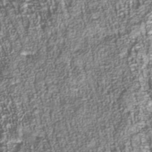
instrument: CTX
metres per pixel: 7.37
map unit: Nhu
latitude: -39.7289
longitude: -82.5734
